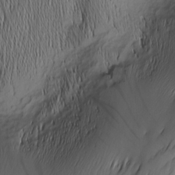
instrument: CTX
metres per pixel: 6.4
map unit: Nhu
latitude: -5.7855
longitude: -150.7813
